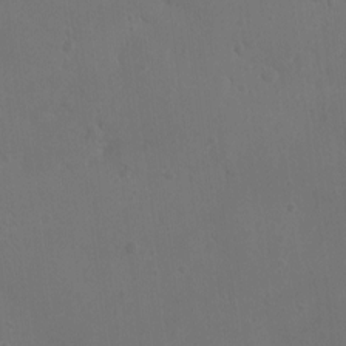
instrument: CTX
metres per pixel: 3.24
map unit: eHh
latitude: -3.8611
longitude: 19.6155
